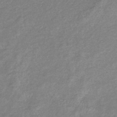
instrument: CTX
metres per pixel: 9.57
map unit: eHb
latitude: -38.3495
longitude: 78.1416
